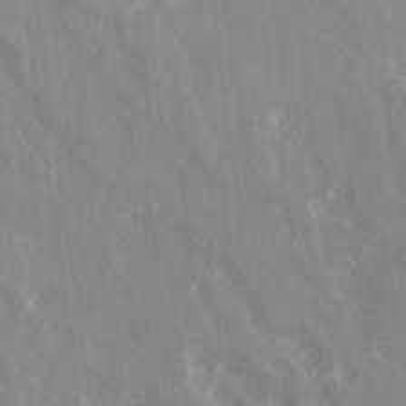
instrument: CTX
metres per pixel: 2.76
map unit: Ave
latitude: 21.4805
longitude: -134.1577
